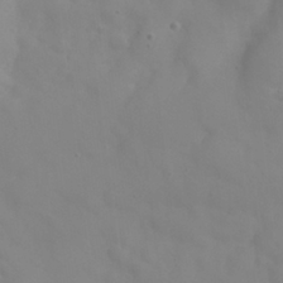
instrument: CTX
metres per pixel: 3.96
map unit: Nhu
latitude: 26.5735
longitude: -55.1592
